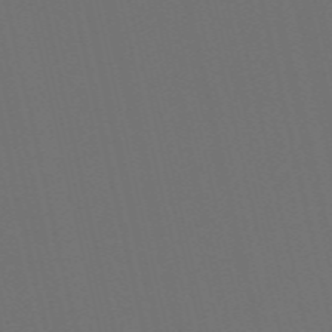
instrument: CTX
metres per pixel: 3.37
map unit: Nve
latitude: -59.8044
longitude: 61.0298
